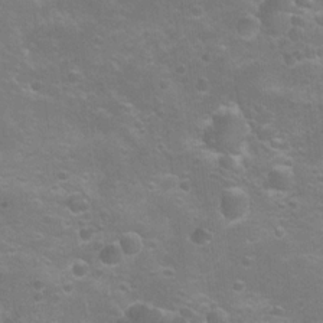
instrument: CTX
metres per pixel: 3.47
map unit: Nhu
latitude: 8.7813
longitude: -22.1200
